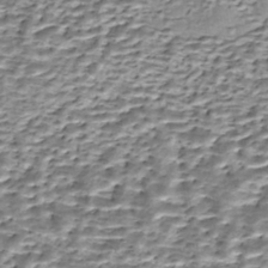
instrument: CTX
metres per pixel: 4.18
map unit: Nhe
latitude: -45.9178
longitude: 153.2753
